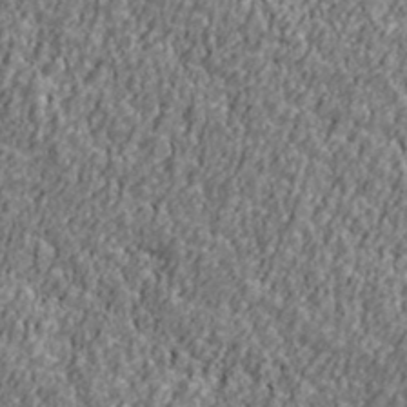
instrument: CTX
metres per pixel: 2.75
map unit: Ave
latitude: 41.9528
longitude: -111.8395
